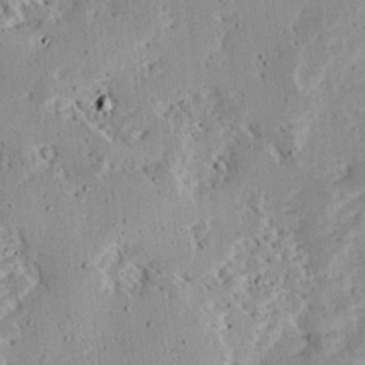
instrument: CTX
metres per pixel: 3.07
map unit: Ave
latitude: 13.7828
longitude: -138.8569
